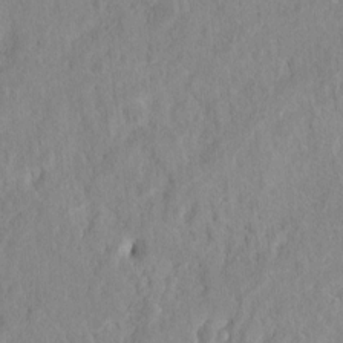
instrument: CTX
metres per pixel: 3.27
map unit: Htu
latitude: -4.4629
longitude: 151.5588
